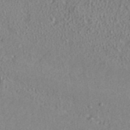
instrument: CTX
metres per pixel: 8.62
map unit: ANa
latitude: 36.3656
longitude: 12.9542
